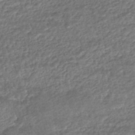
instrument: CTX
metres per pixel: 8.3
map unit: HNhu
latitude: -46.4818
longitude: 102.4818
